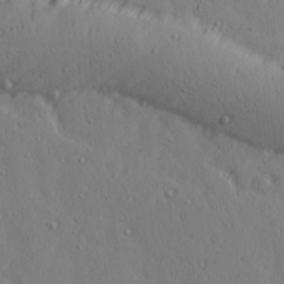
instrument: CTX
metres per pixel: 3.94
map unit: Ave
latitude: 14.7058
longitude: -106.1011
